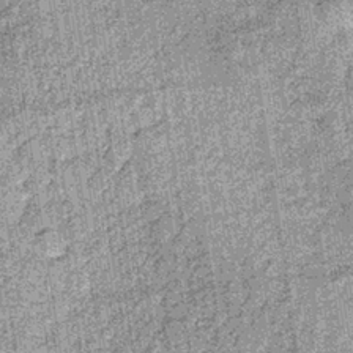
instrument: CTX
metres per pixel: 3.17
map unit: lHb
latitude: -36.2172
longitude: 64.4062
